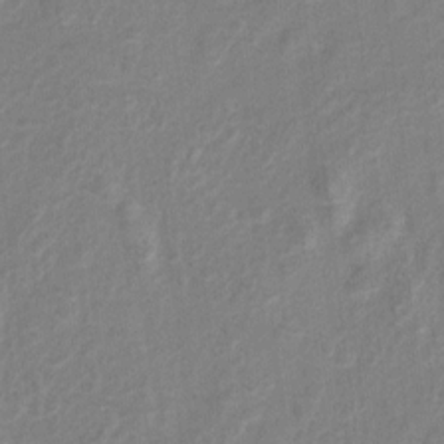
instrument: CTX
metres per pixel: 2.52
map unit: Hto
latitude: 6.2334
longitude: -31.6883
